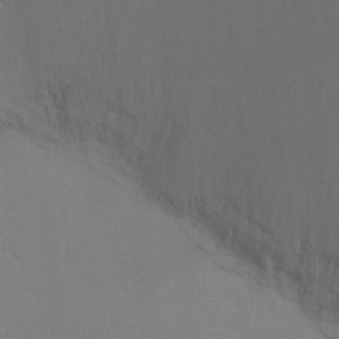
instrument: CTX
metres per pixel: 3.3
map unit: Ht
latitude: -9.5021
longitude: -38.3845
